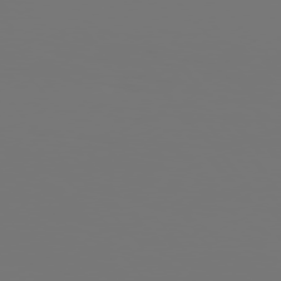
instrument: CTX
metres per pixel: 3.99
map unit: Hpe
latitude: 76.0633
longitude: -139.8205
